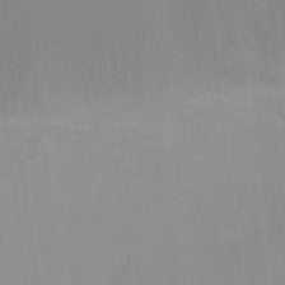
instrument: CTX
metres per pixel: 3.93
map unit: Hto
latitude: -11.8989
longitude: -40.2333
